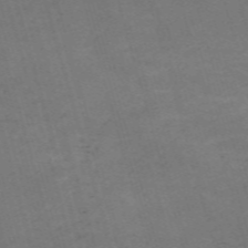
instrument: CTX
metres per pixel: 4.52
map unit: Nve
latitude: -59.6910
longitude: 57.4643
